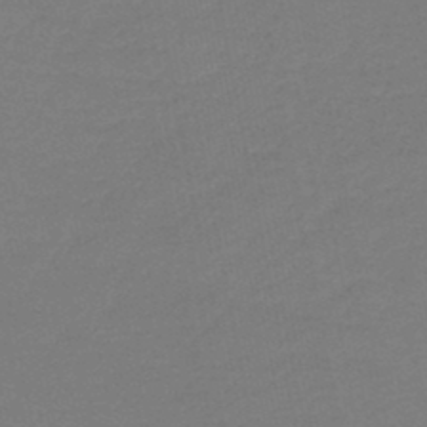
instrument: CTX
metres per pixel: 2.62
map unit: HNb
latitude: -46.7274
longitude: 56.0850
